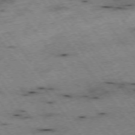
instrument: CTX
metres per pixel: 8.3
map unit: Hpe
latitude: -75.1998
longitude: -17.8583
